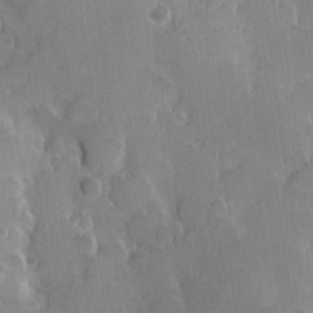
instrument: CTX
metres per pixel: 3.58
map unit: Hve
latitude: 23.6127
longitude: 146.7652
